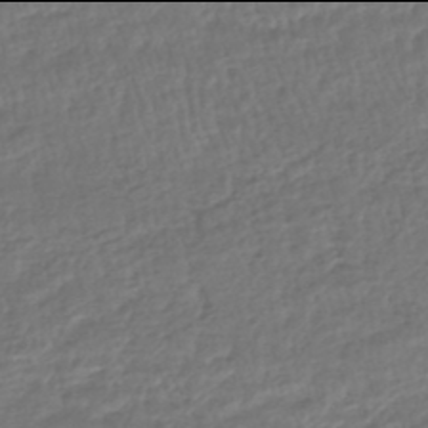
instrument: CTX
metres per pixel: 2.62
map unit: HNhu
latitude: -46.0094
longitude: 102.8975
